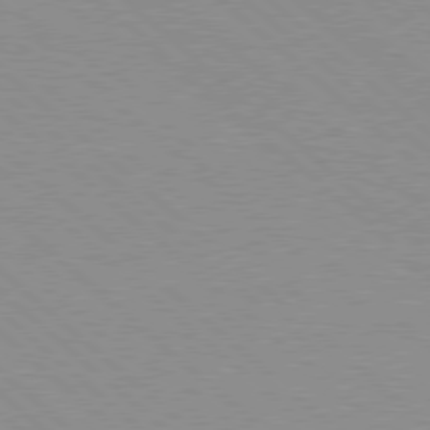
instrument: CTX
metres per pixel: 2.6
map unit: Hpe
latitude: 77.9717
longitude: -154.0444
